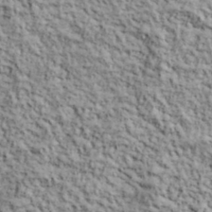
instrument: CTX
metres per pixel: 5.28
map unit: lHvf
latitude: 38.8191
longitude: -90.5924
